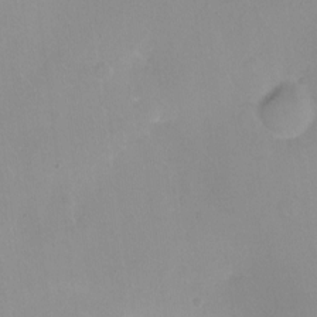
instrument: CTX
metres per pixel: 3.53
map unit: Nhu
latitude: -12.9731
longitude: -41.9528
